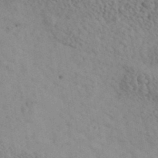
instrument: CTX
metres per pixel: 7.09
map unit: Ave
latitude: 39.7072
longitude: -107.6694
